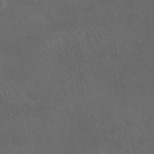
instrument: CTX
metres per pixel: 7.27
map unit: eAb
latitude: 46.2145
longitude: 116.8030
